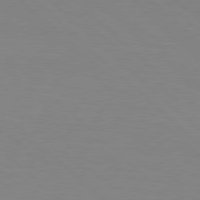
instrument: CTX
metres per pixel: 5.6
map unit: Hpe
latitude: 78.1389
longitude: -160.9513
